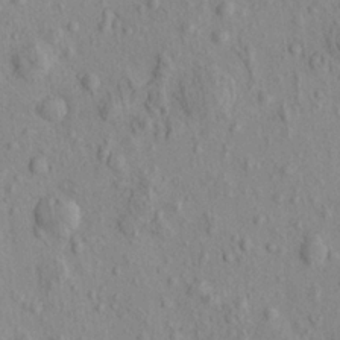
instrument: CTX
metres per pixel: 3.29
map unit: eHh
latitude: -0.6708
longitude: 18.1417
